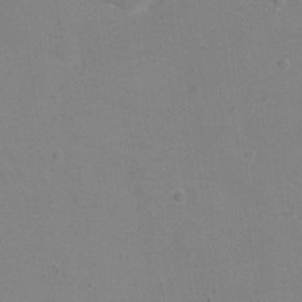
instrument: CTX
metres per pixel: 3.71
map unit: Ht
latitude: 1.2159
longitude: -33.9339
